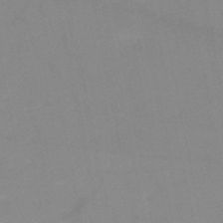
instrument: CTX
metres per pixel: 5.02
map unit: HNb
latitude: -49.5966
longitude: -40.2900
